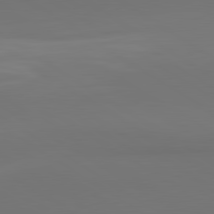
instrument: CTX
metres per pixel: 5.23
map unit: lApd
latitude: 81.2348
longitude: 152.8786
